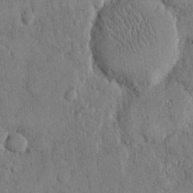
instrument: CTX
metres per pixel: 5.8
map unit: eHh
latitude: 14.5357
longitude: -68.2523
